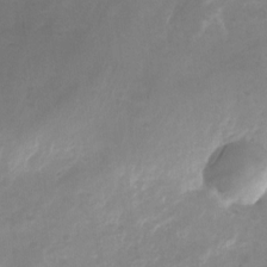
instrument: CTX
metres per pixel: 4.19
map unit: Nhu
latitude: -26.2172
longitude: -70.8191
